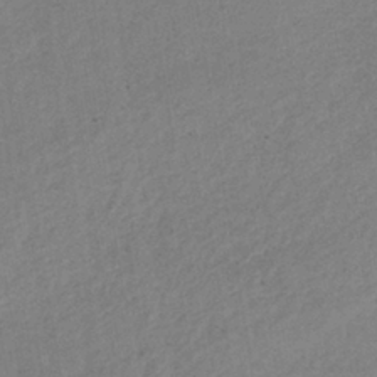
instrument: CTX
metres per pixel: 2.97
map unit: lHb
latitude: -37.1998
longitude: 72.3495
